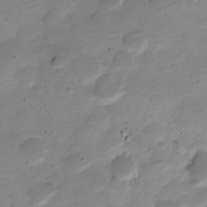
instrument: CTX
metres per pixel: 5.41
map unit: Nve
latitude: -22.6708
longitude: 105.6533
